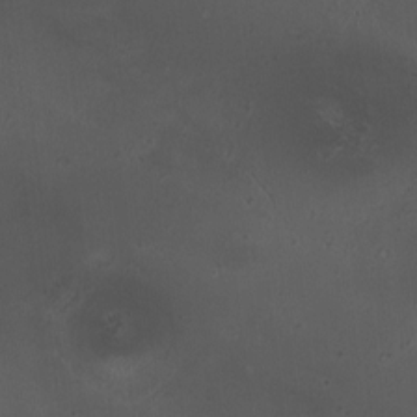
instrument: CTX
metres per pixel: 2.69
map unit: HNhu
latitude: 6.0444
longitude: 9.8800
